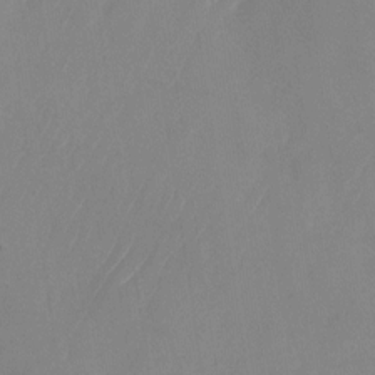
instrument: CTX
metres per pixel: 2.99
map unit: Nhu
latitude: -24.3306
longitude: -70.7057
